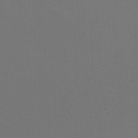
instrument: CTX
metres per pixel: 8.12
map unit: lHb
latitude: -47.9367
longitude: 64.1606
